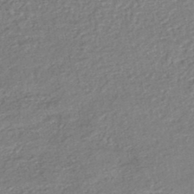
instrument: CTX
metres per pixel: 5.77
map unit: HNhu
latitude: -47.5399
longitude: 102.1228
